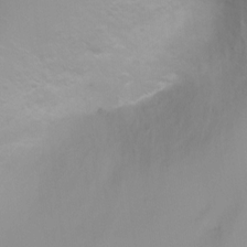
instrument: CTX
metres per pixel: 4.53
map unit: Ht
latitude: -0.9542
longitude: -20.8569
